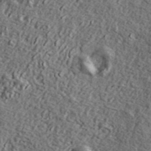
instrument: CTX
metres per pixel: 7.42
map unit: ANa
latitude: 40.2522
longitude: -89.8584
